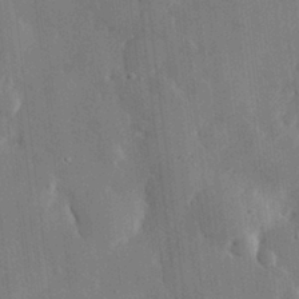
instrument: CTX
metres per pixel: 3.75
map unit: eHh
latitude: 29.7260
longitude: -80.5168
